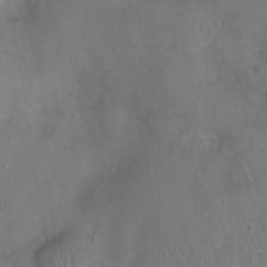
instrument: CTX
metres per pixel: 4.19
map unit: Nhu
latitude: 3.5182
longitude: -15.1781
